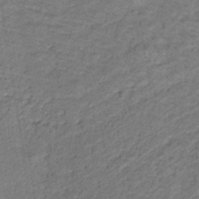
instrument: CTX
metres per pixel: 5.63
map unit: lHb
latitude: -32.8030
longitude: 65.2376
